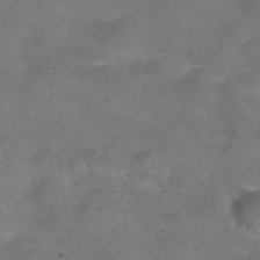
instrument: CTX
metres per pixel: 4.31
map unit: Nhu
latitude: 24.7624
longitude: -53.2537
